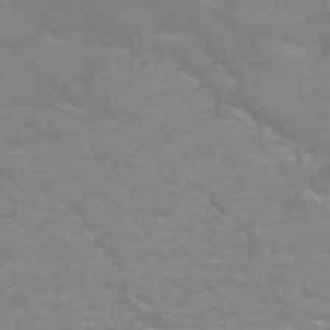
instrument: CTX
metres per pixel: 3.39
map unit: Ht
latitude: 1.6127
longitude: -32.8002
